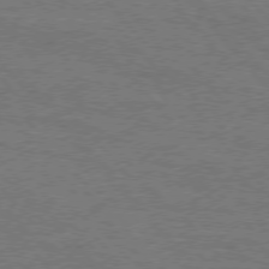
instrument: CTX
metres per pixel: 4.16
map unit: Hpe
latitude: 75.7261
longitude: -152.2901
